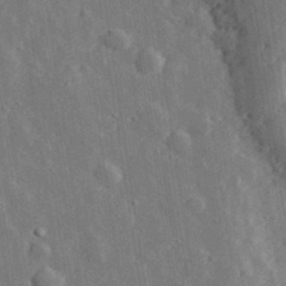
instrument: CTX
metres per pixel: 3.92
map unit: lHvf
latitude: 32.6868
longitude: -82.9513
